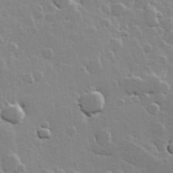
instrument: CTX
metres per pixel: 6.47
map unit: Hve
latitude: 22.2900
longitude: 149.1809
